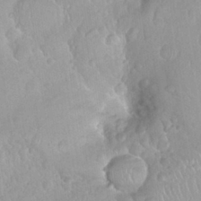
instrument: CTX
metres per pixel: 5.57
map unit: Nhu
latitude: 26.1767
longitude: -56.6301
